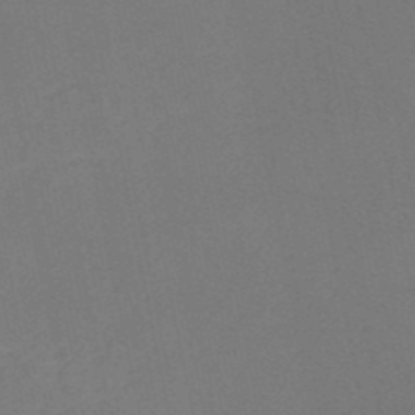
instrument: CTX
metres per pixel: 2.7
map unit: HNb
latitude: -50.6518
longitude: -52.5924
